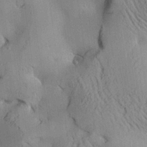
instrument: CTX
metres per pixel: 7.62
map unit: Aa
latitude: 25.7827
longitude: -133.9906
